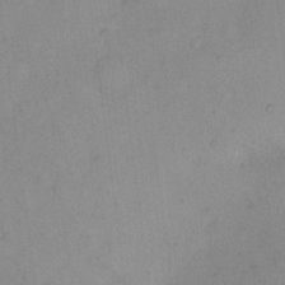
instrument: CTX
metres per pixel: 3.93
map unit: Hto
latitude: 6.7435
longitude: -61.4993
